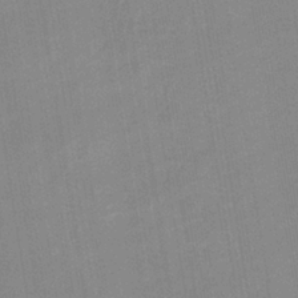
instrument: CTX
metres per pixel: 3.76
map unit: eHb
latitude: -36.3306
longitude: 74.2740
